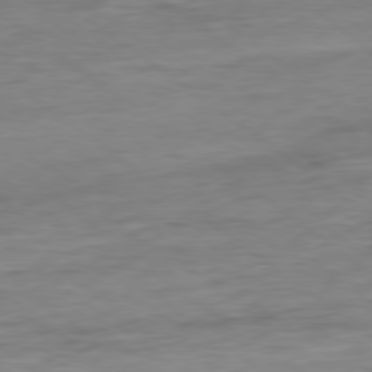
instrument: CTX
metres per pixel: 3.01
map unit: Ap
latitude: -80.0283
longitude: -81.0080
